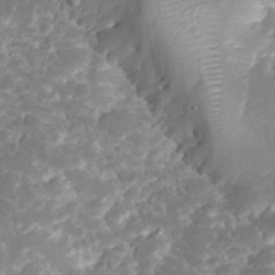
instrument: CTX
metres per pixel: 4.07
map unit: eHh
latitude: 34.5356
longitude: -64.4412
